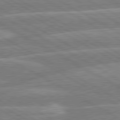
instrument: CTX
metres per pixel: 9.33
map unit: lApd
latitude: 80.4223
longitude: -131.8962
